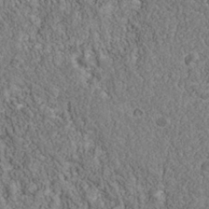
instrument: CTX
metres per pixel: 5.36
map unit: Nhu
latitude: -40.0094
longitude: -84.2334
